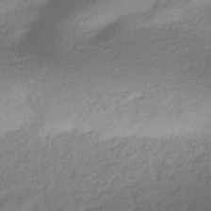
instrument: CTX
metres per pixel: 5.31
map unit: eHb
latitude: -37.3320
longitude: 81.1620
